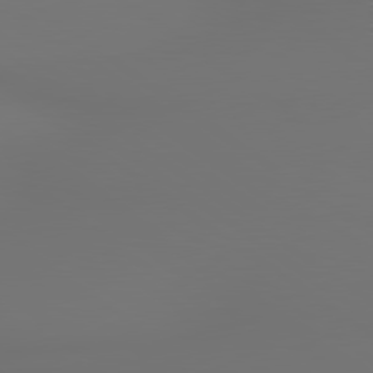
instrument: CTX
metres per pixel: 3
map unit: lApd
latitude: 79.9906
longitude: 165.2376
